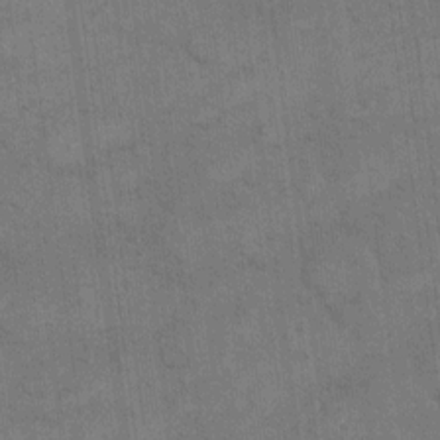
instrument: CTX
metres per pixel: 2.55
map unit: eHh
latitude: 13.4616
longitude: -65.6505
